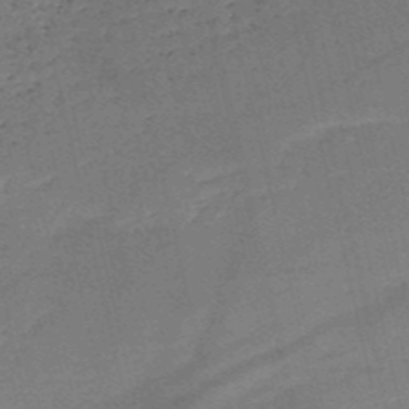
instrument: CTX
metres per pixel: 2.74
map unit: HNb
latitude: -50.8975
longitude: -40.9513
